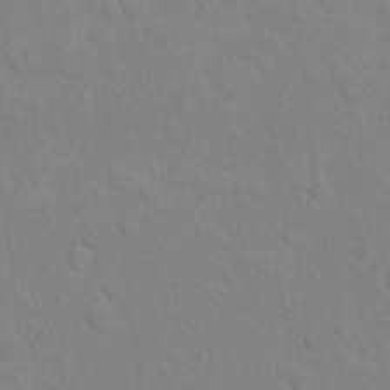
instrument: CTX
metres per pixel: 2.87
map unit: Nhu
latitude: 17.2537
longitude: -33.6127
